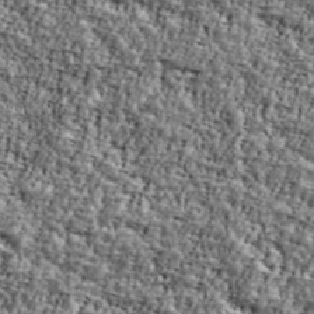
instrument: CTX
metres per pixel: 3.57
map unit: Ave
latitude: 42.2145
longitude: -110.9514
